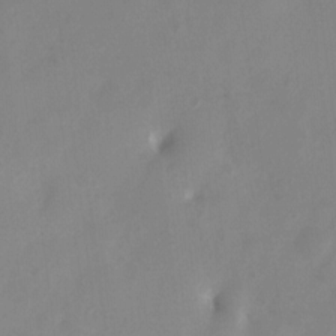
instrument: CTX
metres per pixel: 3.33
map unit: Ht
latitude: 2.8569
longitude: -27.5749
